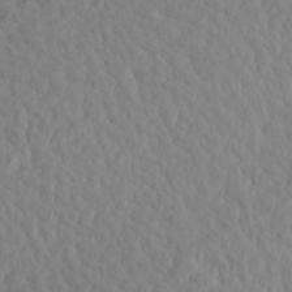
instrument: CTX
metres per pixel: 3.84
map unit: Aa
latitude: 18.3278
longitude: -144.1011
